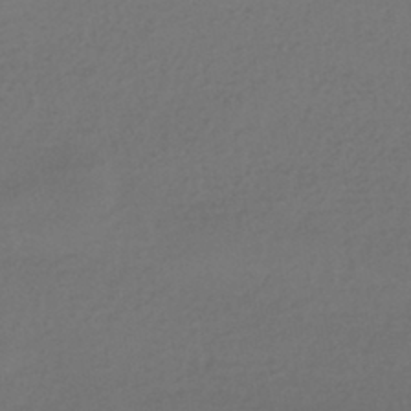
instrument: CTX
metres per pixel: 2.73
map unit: HNhu
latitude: -42.6140
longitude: 95.9367
